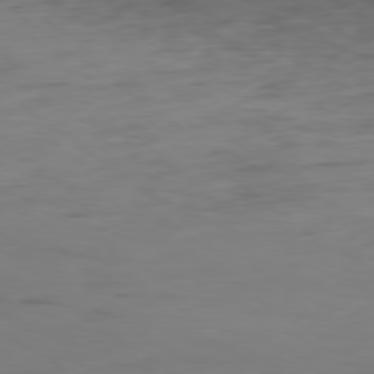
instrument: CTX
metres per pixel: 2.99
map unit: Ap
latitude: -79.1998
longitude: -77.9150
